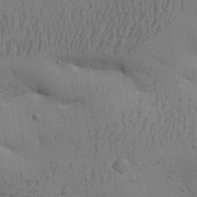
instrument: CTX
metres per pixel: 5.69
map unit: Aa
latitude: 27.6883
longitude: -130.1578
